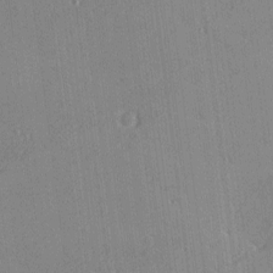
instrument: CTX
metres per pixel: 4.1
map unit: Nhu
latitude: 0.2711
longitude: -77.2915
